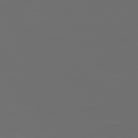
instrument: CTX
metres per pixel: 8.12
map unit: Ap
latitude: -76.2362
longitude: -74.1578
